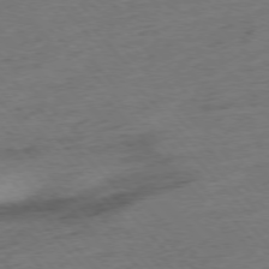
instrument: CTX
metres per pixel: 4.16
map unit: Hpe
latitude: -76.8975
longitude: -11.6127
